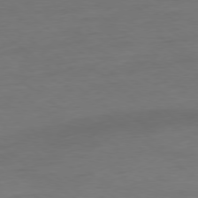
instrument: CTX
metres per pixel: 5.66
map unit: Ap
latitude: -79.1242
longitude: -89.2726
